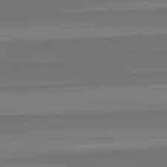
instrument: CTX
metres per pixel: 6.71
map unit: lApd
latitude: 82.6490
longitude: -178.5168
